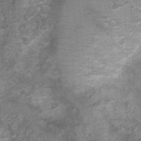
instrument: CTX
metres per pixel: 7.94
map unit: Nhu
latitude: 0.6490
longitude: -17.9339
